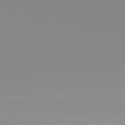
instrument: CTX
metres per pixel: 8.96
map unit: Hpe
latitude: 77.8583
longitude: -130.2712
